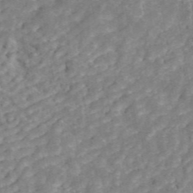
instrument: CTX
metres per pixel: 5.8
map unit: ANa
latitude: 45.1403
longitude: 25.0675
